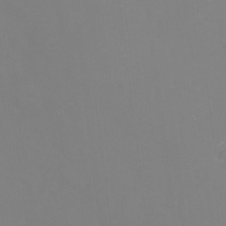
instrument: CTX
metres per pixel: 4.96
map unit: eHh
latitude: -2.0283
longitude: -75.0647
